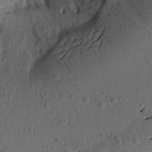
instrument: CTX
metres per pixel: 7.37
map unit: Aa
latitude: 17.5371
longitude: -144.3467
